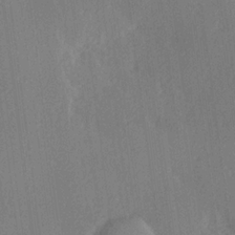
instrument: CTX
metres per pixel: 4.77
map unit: Hve
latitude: 19.1214
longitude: 149.5777
